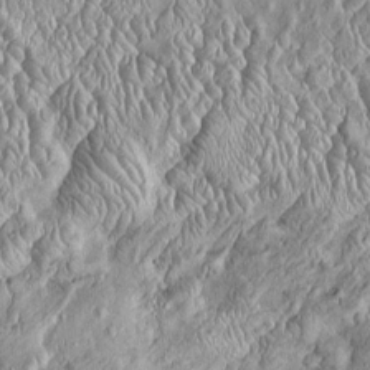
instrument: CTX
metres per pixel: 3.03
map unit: Htu
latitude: -5.4454
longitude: 157.3321
